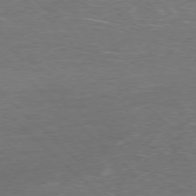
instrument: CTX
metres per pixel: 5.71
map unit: Hpe
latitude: -77.6722
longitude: 15.5966
